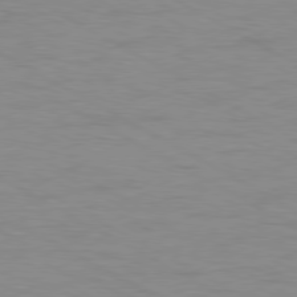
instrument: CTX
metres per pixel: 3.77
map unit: Ap
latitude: -80.5385
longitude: -51.5182
